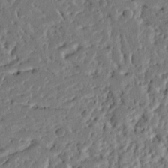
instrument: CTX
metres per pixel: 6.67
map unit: Ht
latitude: 9.5182
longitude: -77.5560
